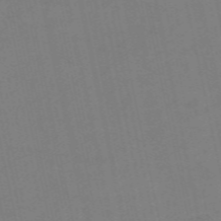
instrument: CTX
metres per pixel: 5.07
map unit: Nve
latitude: -58.1794
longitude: 50.4440
